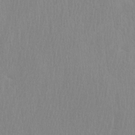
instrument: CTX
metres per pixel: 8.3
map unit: Htu
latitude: -6.7463
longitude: -69.4237
